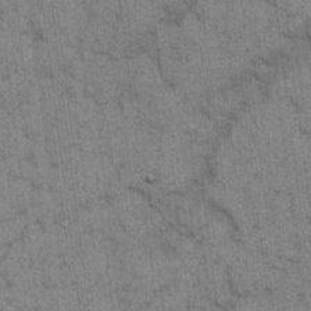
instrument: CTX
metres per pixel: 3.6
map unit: eHh
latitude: 15.1404
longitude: -65.4048
